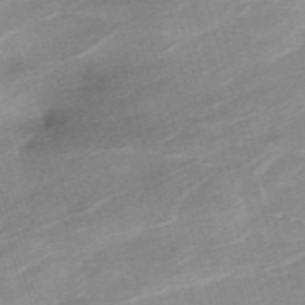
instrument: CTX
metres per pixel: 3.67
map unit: eHh
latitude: -61.2187
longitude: 53.2187
